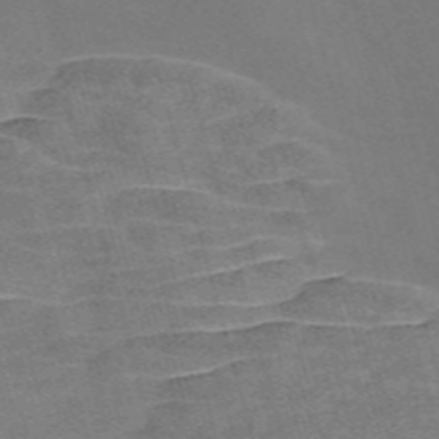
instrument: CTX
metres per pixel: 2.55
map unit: Nve
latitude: -58.5573
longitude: 65.2565
